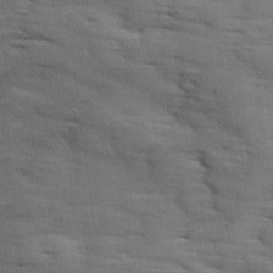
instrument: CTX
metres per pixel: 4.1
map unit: Ave
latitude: 11.5560
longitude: -106.2334
